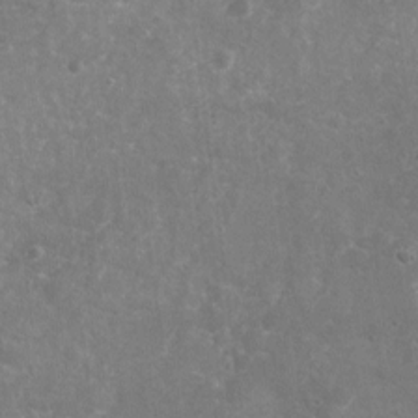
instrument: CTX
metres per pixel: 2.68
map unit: Nhu
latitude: -17.5211
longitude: -57.1403
